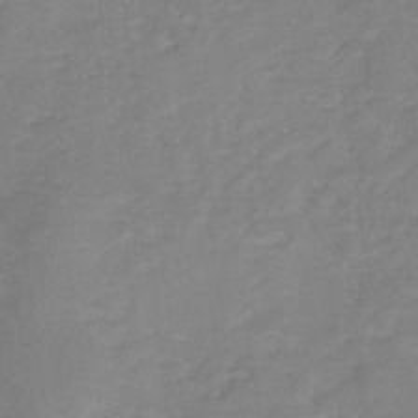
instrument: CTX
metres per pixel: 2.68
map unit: HNb
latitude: -43.7477
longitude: -39.6316
